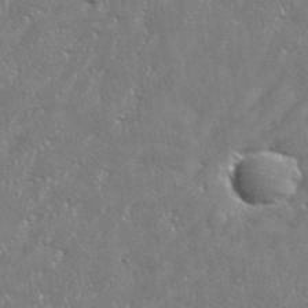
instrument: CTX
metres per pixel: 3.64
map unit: eHh
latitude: 36.1200
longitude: -132.5357
